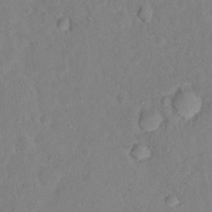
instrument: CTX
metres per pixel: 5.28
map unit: Nhu
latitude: 13.5182
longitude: -36.1956
